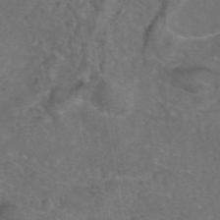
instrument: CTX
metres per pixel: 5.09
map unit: eAb
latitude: 45.8961
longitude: 108.4062
